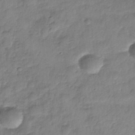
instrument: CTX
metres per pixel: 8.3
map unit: Nhe
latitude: -36.6140
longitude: -179.7261
